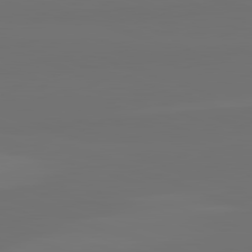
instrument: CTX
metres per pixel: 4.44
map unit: lApd
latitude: 82.5167
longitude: 144.9731
